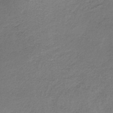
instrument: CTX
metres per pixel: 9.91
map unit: lHb
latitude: -34.8597
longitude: 61.7289
